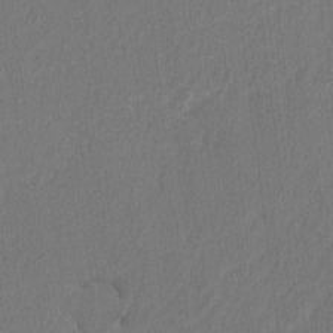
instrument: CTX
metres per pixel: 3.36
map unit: lAvf
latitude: -7.5966
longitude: -114.0255
